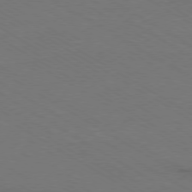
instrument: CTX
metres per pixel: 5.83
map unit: Ap
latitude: -79.4265
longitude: -84.0444
